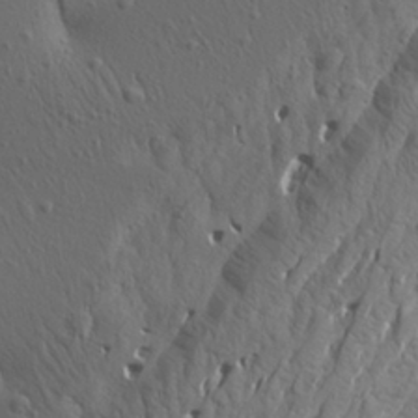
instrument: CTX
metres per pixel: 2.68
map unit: Aa
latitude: 26.4412
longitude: -144.1767
